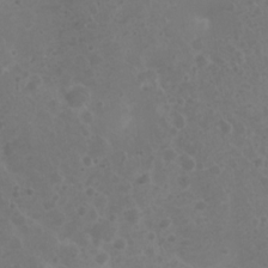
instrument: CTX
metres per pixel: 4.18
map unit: Nhu
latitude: 2.4034
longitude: -14.8002
